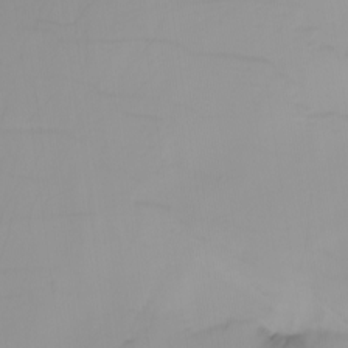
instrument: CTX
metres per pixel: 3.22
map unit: Nhu
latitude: -4.6896
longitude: -92.1011
